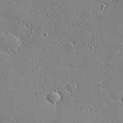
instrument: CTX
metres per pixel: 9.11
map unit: Hve
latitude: 25.9906
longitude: -92.9891
